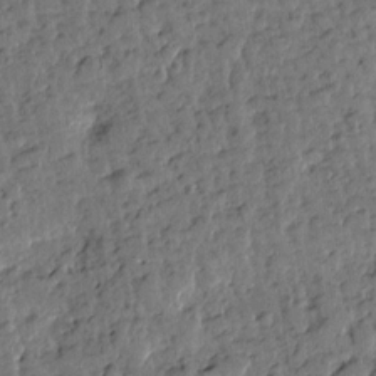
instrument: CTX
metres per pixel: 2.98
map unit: Htu
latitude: 0.3845
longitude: -179.5371
